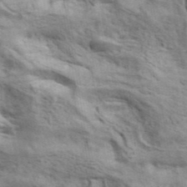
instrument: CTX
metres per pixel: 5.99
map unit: ANa
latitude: 42.4223
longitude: 17.2187
